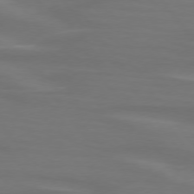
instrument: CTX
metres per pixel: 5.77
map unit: lApd
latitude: 74.8002
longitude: -79.7450
